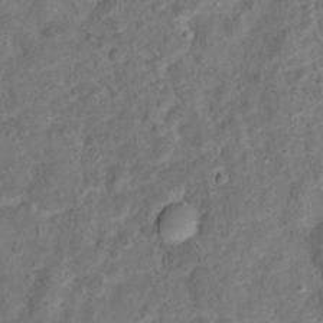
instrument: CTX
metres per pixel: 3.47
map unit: Hto
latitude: 14.8002
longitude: -38.7624
